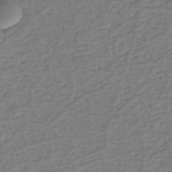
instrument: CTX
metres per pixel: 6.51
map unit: eHh
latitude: -39.8611
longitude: -28.0444
